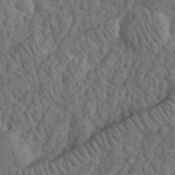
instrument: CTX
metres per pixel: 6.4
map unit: eHh
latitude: 32.6490
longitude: -67.4426
